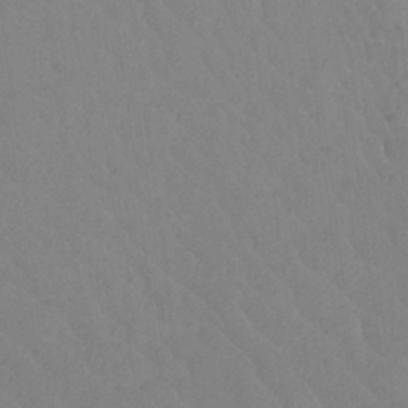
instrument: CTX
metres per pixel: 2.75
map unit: Htu
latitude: -12.7841
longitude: -71.8583
